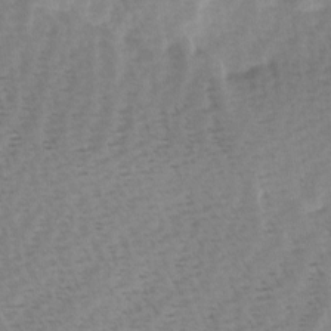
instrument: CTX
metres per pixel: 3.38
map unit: Ave
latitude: 0.7057
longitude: -115.2348
